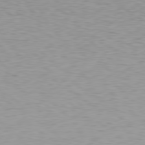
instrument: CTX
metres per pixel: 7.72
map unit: Hpe
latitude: 78.5924
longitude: -166.7813
